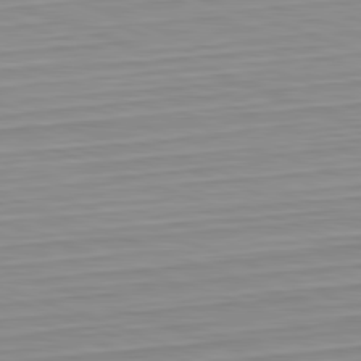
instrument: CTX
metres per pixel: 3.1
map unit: Hpe
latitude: -82.3684
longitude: 13.3510
